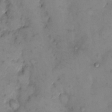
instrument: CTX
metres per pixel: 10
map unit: eHh
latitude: 9.8395
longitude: -62.4979
